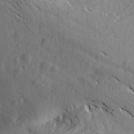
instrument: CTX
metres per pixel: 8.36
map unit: Aa
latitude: 25.5749
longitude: -143.6127
